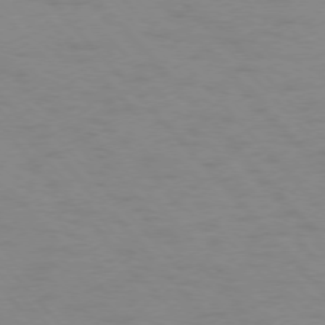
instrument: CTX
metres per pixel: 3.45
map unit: Ap
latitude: -76.6330
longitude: -61.4426
